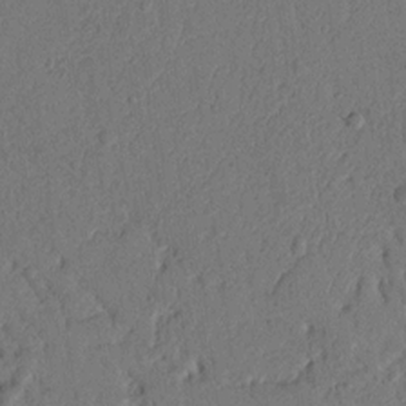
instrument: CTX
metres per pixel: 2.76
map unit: Nhu
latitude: 17.7072
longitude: -78.7435
